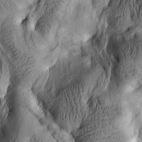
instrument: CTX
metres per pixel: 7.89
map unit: lAa
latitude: 5.3104
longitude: -113.5938
